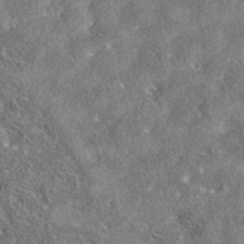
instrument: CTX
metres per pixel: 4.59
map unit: eAb
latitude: 37.0081
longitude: 112.8408
